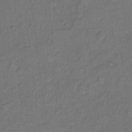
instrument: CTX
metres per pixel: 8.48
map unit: Hto
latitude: 7.1403
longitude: -61.1970
